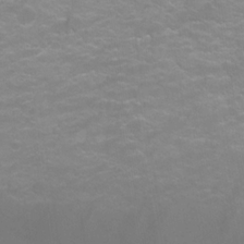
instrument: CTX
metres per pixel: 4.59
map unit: Ht
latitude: 1.5371
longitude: -32.8191
